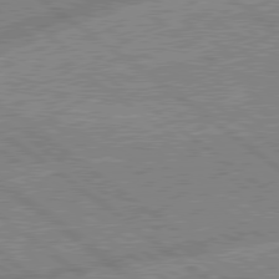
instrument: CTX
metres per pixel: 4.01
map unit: lApd
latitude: 79.0459
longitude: -168.8191
